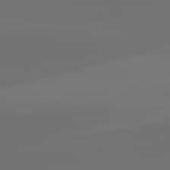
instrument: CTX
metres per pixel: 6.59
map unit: lApd
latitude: 82.2711
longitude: -154.3656
